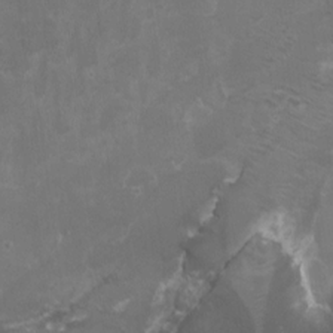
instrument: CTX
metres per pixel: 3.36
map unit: HNhu
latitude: 2.5545
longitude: -1.3670
